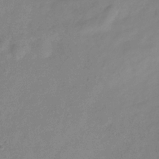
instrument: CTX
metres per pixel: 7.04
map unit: Hve
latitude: -34.2173
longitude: 90.4251
